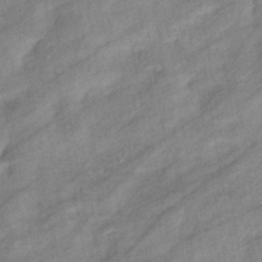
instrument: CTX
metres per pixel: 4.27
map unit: eHb
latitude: -41.1242
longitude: 82.9731
